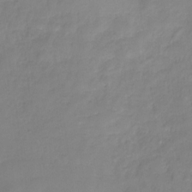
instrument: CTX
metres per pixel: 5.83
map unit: HNhu
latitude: -27.6155
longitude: 74.9164
